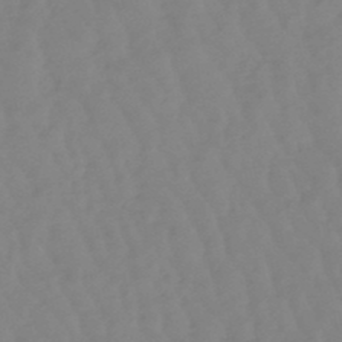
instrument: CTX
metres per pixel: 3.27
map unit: lHb
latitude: -48.8030
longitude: 78.5951
